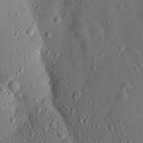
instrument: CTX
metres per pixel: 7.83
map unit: lHvf
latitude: 14.4979
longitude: 179.3320
